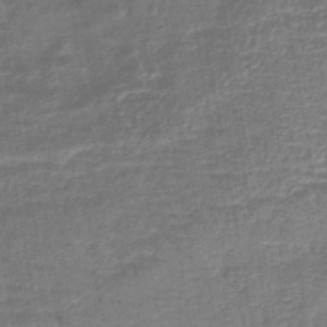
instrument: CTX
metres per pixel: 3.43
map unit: eHb
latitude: -43.4076
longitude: 81.8989
